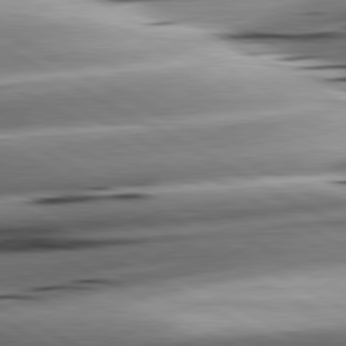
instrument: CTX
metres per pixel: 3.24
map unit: lApd
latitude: 80.9325
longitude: -162.2523
